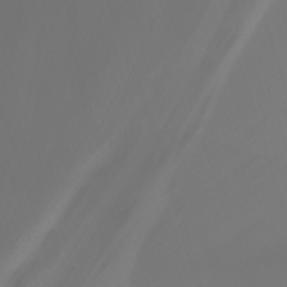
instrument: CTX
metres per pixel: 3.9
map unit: Nhu
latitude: -7.8611
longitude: -81.5371
